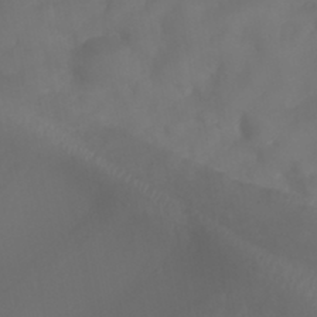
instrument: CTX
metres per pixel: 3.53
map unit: Nhu
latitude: 24.7813
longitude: -62.5546
